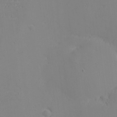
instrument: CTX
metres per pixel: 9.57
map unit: eHh
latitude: -3.6343
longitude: -80.8569
